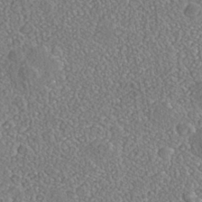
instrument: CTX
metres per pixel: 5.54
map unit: Nhe
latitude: -40.6707
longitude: -101.2159
